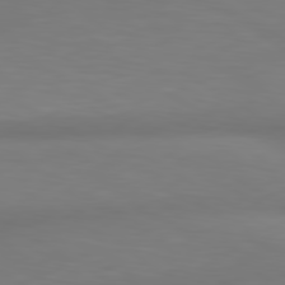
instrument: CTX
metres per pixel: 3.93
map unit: lApd
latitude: 80.4034
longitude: 120.1039
